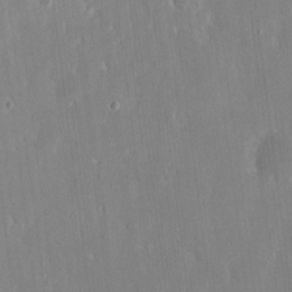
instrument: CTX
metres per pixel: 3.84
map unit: eHh
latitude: 15.1215
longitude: -71.0080
